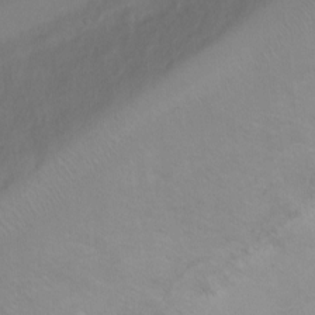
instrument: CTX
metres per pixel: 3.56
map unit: Ht
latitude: 1.0647
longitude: -35.4804
